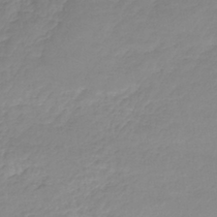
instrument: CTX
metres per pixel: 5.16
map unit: lHb
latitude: -40.1795
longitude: 70.1039
